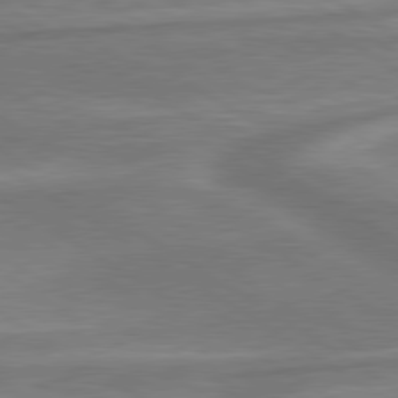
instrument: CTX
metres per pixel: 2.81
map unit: lApd
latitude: 79.9528
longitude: -172.2522
